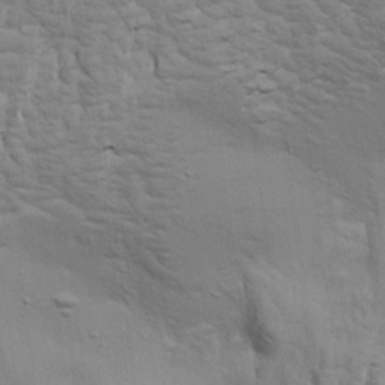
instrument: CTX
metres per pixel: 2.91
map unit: Aa
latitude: 21.6883
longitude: -141.9339
